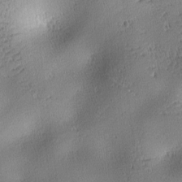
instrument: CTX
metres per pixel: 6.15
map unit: lAa
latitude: -10.4062
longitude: -125.1025
